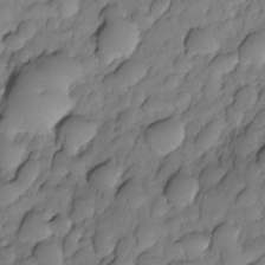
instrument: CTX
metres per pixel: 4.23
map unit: Nhe
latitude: -29.8233
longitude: -139.8772
